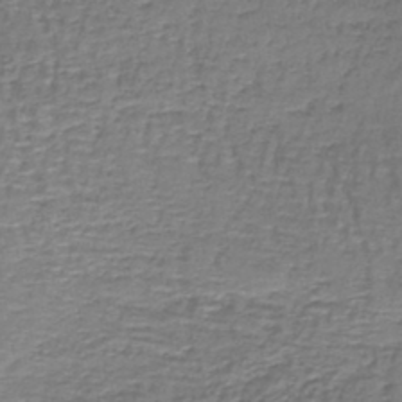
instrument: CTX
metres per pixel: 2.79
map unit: lHb
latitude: -43.3131
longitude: 58.6896
